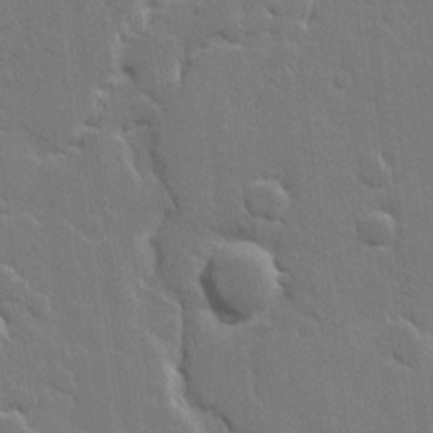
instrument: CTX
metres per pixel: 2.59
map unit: Hve
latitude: 22.4601
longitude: 148.4818
